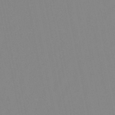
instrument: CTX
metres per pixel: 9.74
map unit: lHb
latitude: -48.0283
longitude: 70.1606
